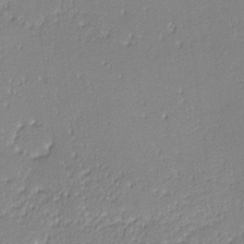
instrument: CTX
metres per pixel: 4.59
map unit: lHvf
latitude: -12.7274
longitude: -103.7072
